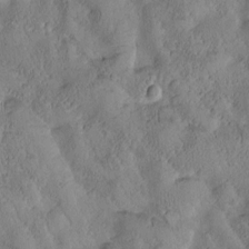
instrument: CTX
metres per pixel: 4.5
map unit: Htu
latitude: -0.2929
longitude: 175.7666
